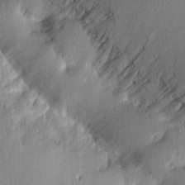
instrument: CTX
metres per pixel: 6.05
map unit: eHh
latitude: 8.3278
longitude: -73.5938
